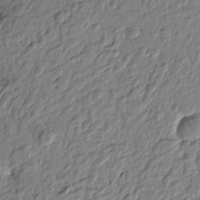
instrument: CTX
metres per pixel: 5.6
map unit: Htu
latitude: -1.9367
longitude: -179.5371
